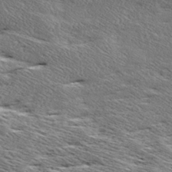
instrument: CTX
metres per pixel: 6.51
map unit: Ave
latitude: 17.1214
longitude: -137.7450
